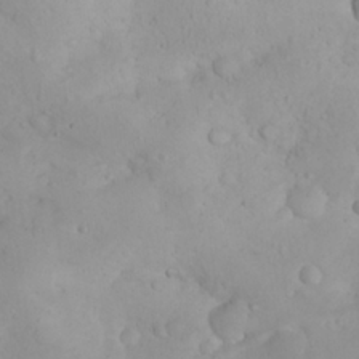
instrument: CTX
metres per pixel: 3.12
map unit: eHh
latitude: 24.9702
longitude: -63.7072
